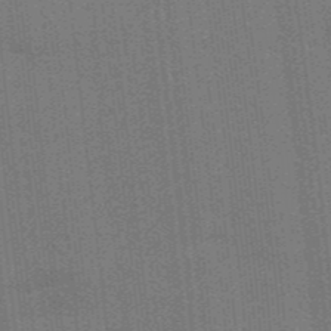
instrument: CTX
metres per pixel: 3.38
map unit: Aa
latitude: 33.3860
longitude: -143.0648
